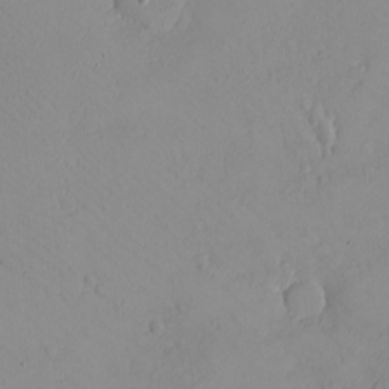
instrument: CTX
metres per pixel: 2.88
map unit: eHh
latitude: -8.0661
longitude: -69.6694
